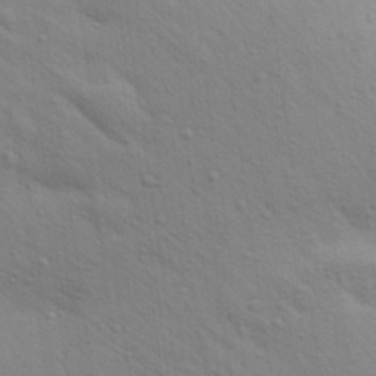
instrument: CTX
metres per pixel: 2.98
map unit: Aa
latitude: 30.6680
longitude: -147.3293
